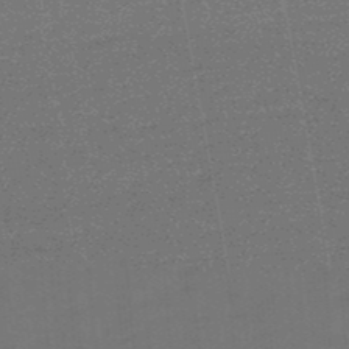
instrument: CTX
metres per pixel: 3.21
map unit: eHb
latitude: -48.1795
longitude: 88.7463
